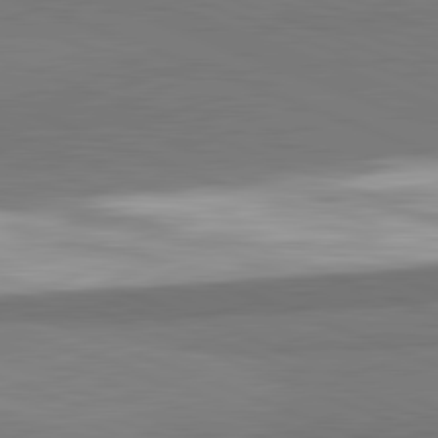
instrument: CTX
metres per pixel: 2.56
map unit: lApd
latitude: 82.1766
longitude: 160.0094
